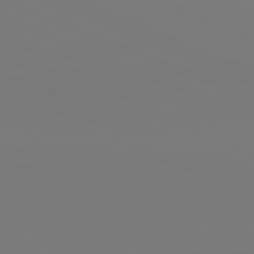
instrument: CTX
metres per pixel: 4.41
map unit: lApd
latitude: 82.1199
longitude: 147.5021
